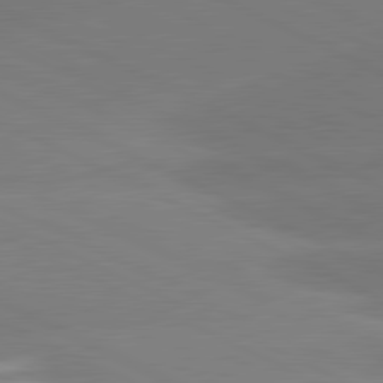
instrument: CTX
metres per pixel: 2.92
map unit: lApd
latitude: 81.3293
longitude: -154.2522
